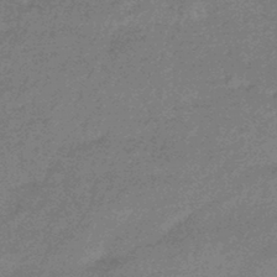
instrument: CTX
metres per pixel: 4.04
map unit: HNhu
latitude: -43.4076
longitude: 92.9920
